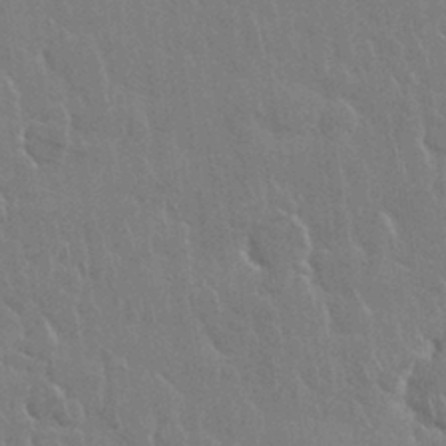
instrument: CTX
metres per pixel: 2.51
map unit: Nhu
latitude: 28.4601
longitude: -62.4979
